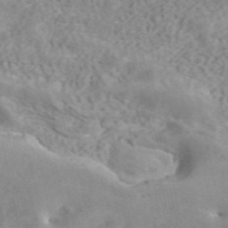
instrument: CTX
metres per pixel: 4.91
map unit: ANa
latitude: 40.1010
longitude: 34.5952
